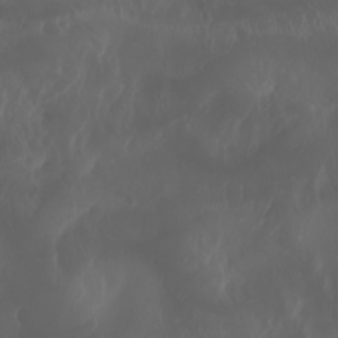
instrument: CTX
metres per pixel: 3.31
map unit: Aa
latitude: -7.9745
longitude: -79.2159
